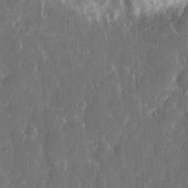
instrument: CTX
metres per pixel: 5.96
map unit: eHh
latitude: 6.5924
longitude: -69.1592
